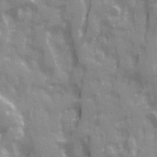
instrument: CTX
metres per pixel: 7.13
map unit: Ave
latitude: 20.4790
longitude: -132.5168
